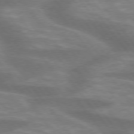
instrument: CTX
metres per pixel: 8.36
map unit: lApd
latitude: 75.3860
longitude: -57.7449
